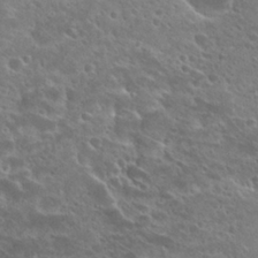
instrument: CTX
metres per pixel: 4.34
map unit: Hto
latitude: 27.2159
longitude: -39.7450
